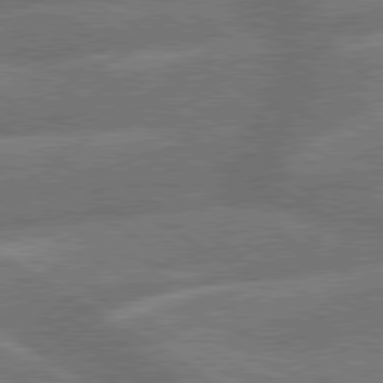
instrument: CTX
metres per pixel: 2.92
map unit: lApd
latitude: 79.6694
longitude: -165.7261
